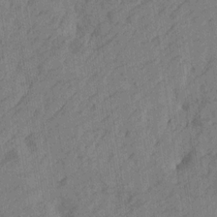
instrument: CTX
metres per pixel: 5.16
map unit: Htu
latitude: -4.7841
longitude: -177.5938
